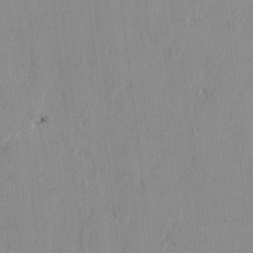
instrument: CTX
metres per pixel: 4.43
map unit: HNhu
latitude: 0.8758
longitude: -5.2726
